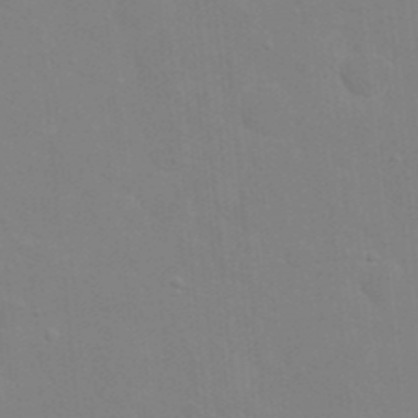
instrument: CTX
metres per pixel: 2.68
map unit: eHh
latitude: 20.0633
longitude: -64.0633
